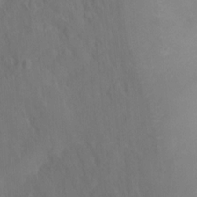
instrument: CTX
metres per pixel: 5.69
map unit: Hto
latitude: -0.8597
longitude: -34.8380
